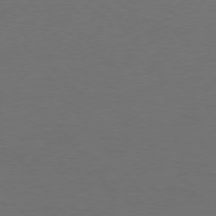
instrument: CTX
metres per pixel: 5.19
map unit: Hpe
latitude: 74.8191
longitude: -131.4049
